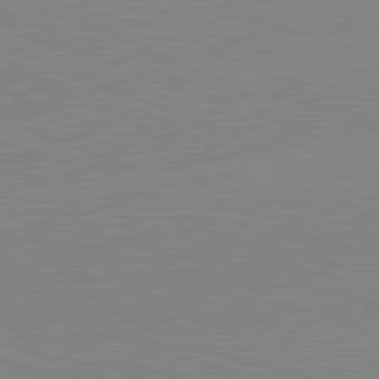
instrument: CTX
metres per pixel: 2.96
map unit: lApd
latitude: 81.7450
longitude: -157.8583
